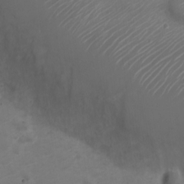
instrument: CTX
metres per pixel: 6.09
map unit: Nve
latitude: -20.4818
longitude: 106.1228
